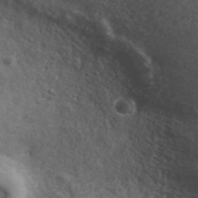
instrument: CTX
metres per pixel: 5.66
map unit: ANa
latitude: 43.5182
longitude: 25.8989
